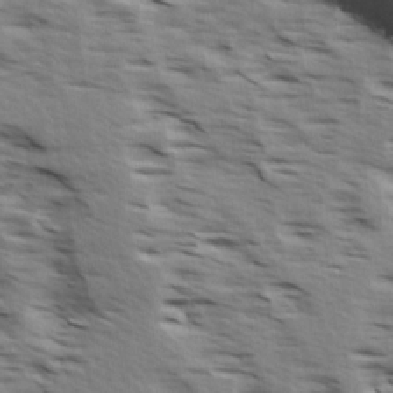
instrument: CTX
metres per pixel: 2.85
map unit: Ave
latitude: 15.1026
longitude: -103.1592
